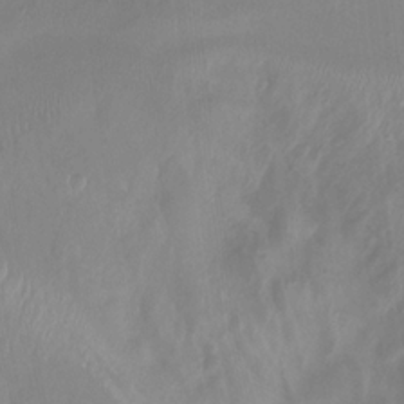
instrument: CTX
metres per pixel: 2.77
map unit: Nhu
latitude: -13.7478
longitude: -60.3845
